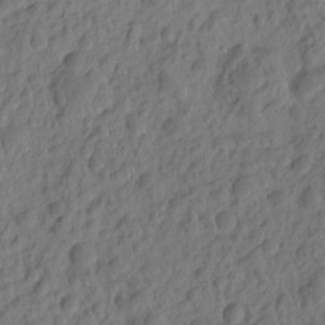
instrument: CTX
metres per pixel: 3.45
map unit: eHh
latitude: -1.5211
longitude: 15.3321
